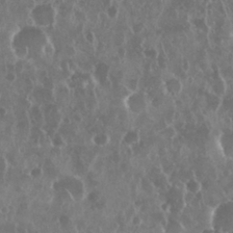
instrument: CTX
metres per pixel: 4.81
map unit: Nhu
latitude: 28.8569
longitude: -63.4994
